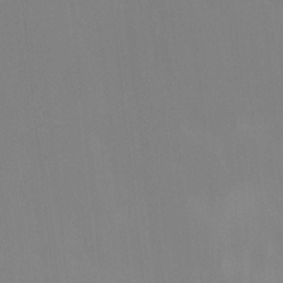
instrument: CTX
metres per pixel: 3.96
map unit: Ave
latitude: 2.4979
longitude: -112.8758
